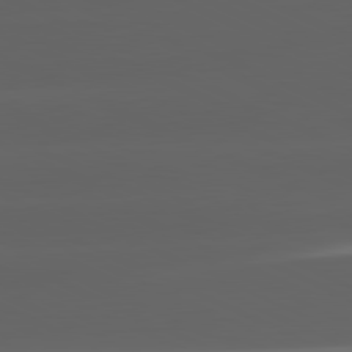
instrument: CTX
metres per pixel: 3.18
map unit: lApd
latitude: 81.3104
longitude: -146.3657
